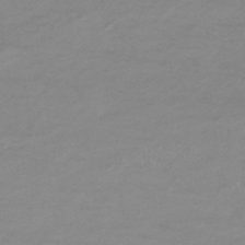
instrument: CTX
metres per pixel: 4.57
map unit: lHb
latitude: -33.8234
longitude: 70.2740
